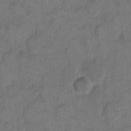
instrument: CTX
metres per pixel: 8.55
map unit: eHh
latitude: 12.5168
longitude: -65.7639
